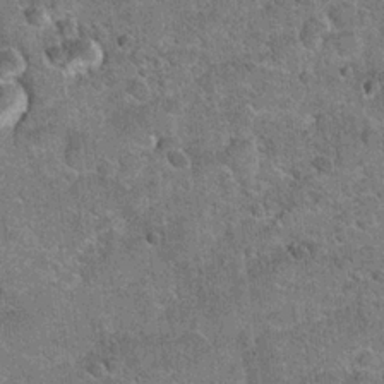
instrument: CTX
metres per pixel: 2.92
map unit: Hto
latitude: 20.4034
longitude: -49.1403
